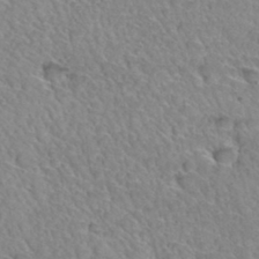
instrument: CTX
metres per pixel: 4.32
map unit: Hto
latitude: 34.8569
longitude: -46.2523
